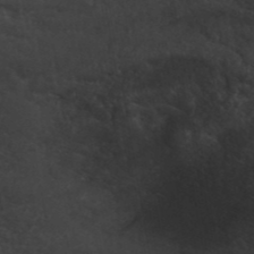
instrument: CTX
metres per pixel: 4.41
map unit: ANa
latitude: 41.3481
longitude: 53.9745
